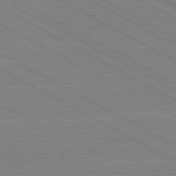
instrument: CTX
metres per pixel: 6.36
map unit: lApd
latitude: 80.2711
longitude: -127.5749
